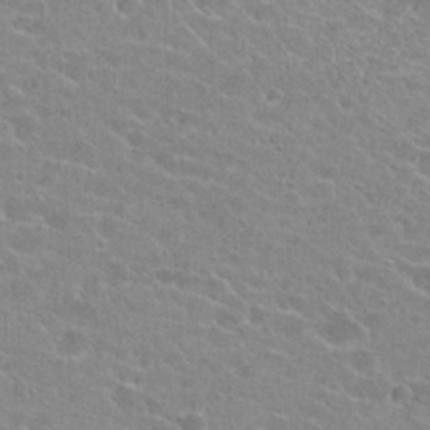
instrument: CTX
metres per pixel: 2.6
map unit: Hto
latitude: 23.8205
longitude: -43.8017
